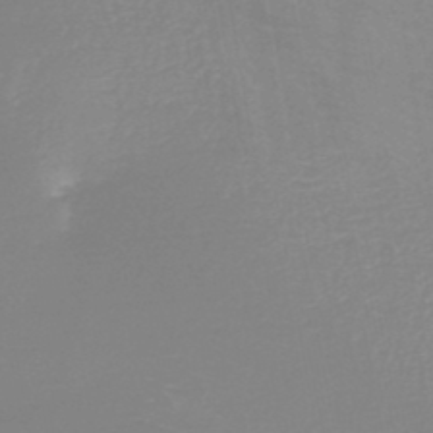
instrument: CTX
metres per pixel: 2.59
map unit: HNb
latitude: -45.3321
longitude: -45.0836
